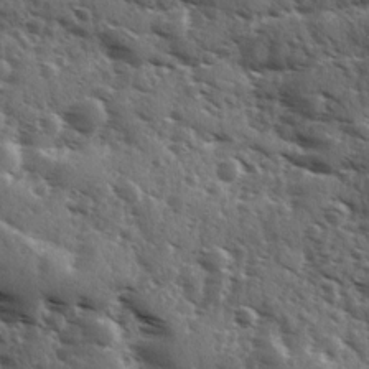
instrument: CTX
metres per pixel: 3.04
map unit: Ave
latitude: 11.2915
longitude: -102.8758
